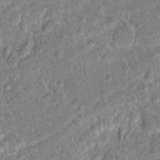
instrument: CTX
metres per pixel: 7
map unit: Hto
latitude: 17.4049
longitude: -40.0444
